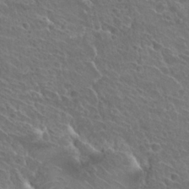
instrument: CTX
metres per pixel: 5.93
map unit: Hto
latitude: 27.5560
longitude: -39.1781
